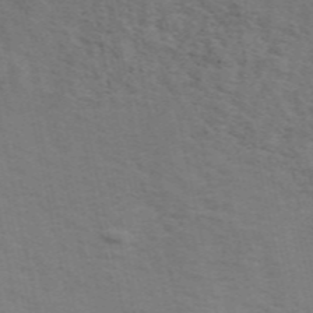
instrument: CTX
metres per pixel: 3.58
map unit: ANa
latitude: 49.9339
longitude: -74.5357
